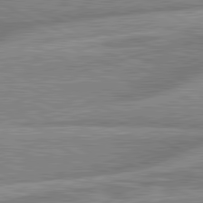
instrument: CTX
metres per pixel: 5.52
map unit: lApd
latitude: 81.6316
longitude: -166.8380
